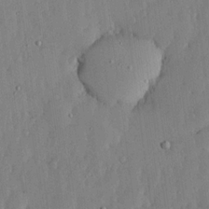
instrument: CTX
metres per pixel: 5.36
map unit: lHvf
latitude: 18.4034
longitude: -116.2334
